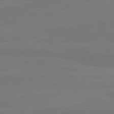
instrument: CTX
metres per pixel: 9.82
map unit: lApd
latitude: 81.9150
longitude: -179.6127
